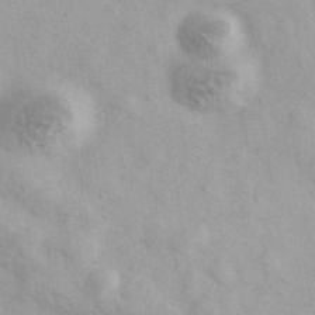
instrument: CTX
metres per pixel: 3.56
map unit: Ave
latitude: 39.5560
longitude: -107.2159
